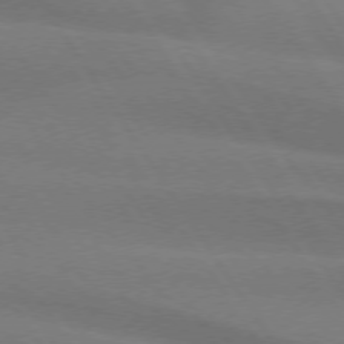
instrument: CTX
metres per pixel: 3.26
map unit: lApd
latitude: 74.2334
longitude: -62.7813
